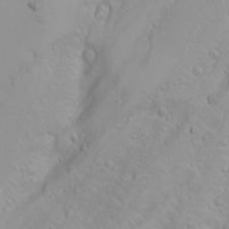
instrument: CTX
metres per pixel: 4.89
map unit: Nhu
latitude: -4.5007
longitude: -85.5560
